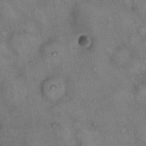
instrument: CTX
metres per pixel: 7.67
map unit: eHh
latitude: 14.8380
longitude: -64.2334
